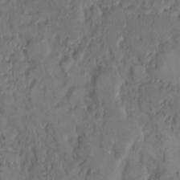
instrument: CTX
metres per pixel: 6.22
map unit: eHh
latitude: 9.3104
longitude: -61.9528
